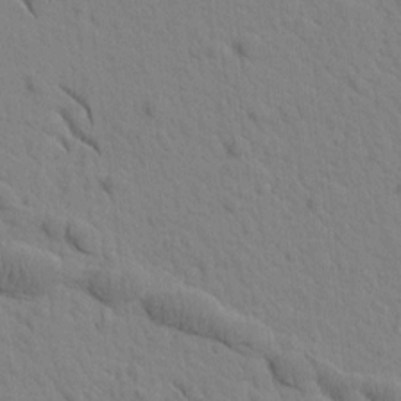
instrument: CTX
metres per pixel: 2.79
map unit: Htu
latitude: -2.0283
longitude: 172.3495
